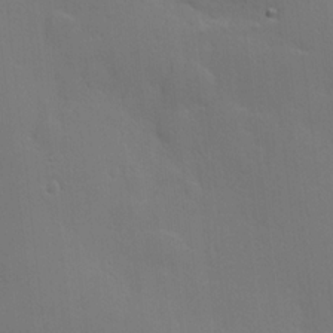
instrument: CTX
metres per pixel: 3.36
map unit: Hve
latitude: 18.4790
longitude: 150.9164
